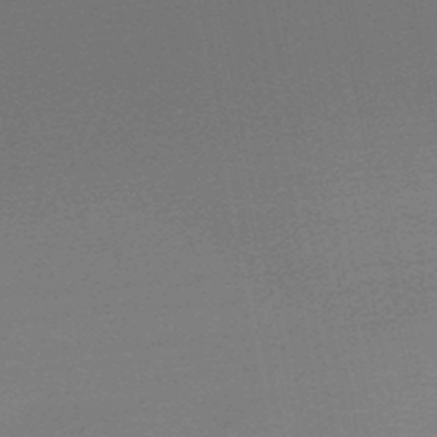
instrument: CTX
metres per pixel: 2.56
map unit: HNb
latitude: -48.1039
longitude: 55.8045
